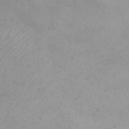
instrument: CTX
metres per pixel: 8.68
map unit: eHh
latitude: 21.5182
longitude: -64.6301
